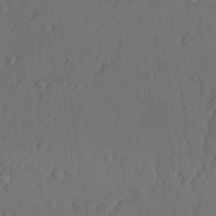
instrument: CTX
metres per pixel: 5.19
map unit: Hve
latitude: 14.3657
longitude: -90.9136
